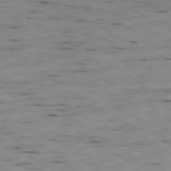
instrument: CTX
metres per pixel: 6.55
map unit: Ap
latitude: -79.7666
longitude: -101.5560
